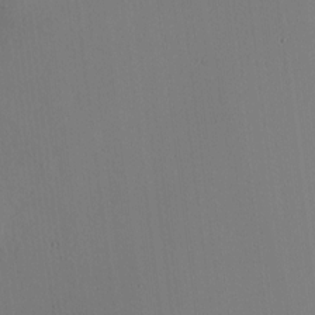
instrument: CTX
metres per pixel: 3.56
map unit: HNhu
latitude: 10.5924
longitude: 22.9353
